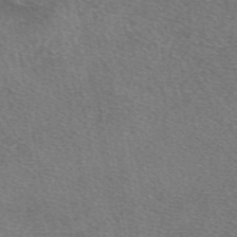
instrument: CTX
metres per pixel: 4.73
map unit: eAb
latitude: 49.6694
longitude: 110.7841
